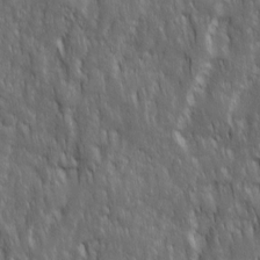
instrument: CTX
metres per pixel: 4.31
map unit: Ave
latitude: 15.8206
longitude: -134.4223
